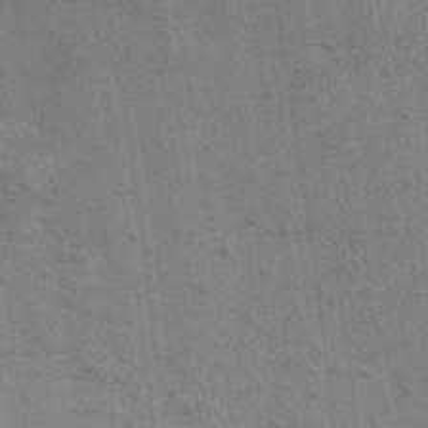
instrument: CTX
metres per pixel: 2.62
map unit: Ht
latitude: -1.9179
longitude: -15.4616
